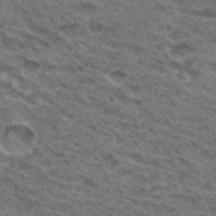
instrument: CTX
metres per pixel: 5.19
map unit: Hto
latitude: 32.0255
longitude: -47.0459
